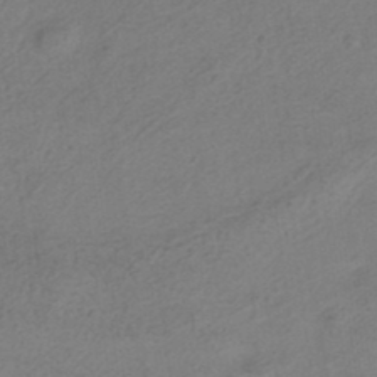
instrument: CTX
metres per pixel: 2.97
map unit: HNhu
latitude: -40.3117
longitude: 104.2739
